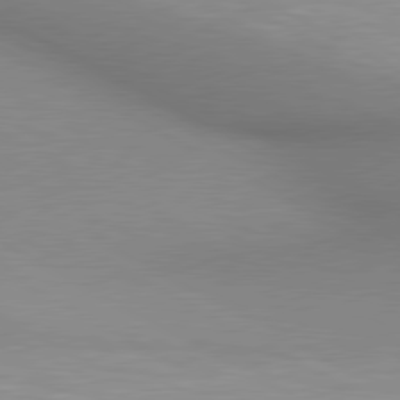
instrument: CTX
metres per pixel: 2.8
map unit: lApd
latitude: 80.3467
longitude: 135.0109
